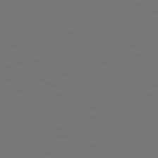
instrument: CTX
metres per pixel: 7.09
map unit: Hpe
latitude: 78.8569
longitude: 177.0109
